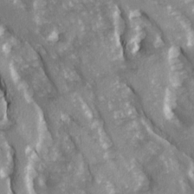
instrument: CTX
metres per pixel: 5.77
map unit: Ave
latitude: 15.2915
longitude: -131.2348
